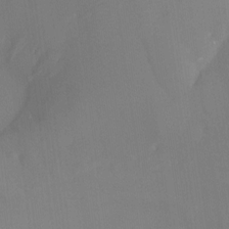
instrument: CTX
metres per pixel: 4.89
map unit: Ht
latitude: -8.2739
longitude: -28.3089
